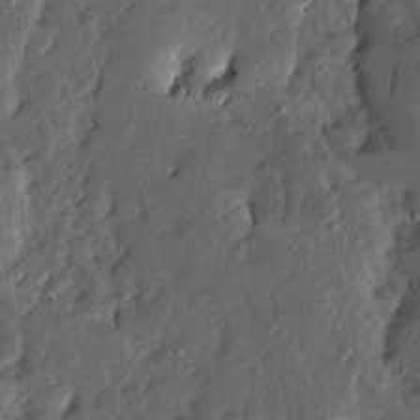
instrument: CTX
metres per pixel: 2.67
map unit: Ave
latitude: 13.7639
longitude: -135.9906
